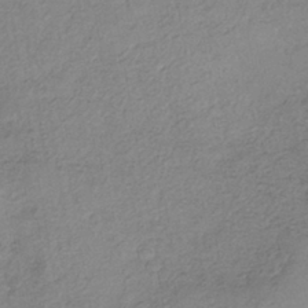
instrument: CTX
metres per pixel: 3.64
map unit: eHh
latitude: -42.0849
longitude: 119.8611
